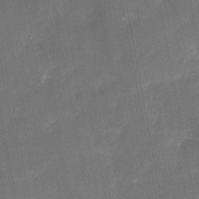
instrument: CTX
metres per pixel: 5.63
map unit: eHh
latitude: 5.2159
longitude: -69.6505
